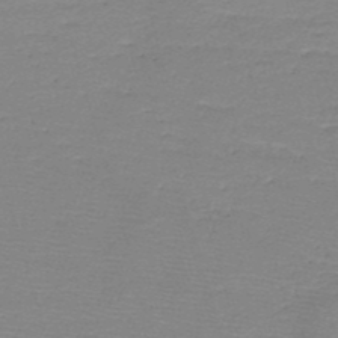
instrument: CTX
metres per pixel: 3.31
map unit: HNb
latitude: -48.8786
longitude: -42.2712
